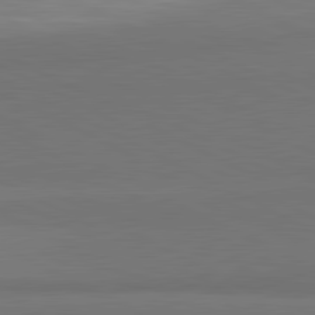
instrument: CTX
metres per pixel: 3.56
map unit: lApd
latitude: 81.8205
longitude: 158.7841
